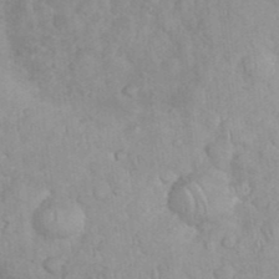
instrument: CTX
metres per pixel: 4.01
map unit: eHh
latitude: 35.4426
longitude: -62.3656
